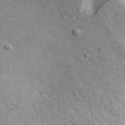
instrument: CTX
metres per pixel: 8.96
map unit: lHvf
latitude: 36.5924
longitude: -89.6883
